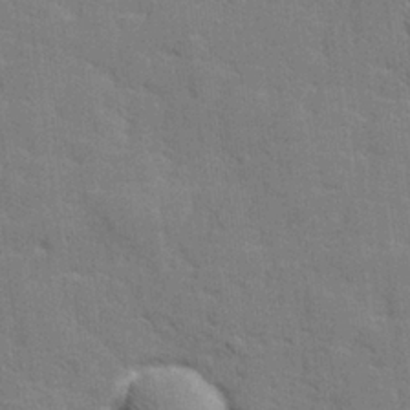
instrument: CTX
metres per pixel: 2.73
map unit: lHvf
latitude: 25.0836
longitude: 142.6518
